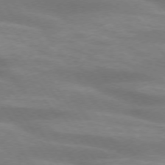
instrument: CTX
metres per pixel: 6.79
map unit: lApd
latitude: 73.9528
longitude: -54.5168
